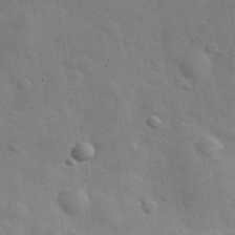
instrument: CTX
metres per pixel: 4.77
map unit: eHh
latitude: 29.9150
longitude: -69.8961
